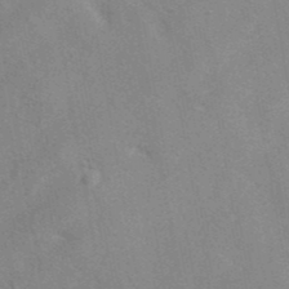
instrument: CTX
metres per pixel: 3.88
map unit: eAb
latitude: 40.8757
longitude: 107.9178
